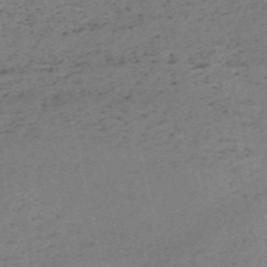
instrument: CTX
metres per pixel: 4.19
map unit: HNb
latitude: -55.4455
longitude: -43.0081
